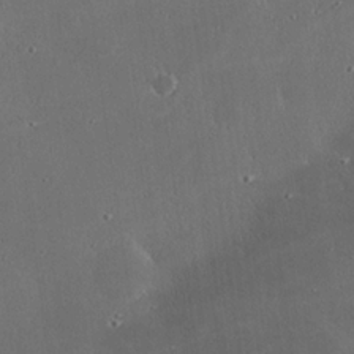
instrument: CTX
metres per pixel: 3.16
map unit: eHh
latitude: 24.8002
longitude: -89.8773
